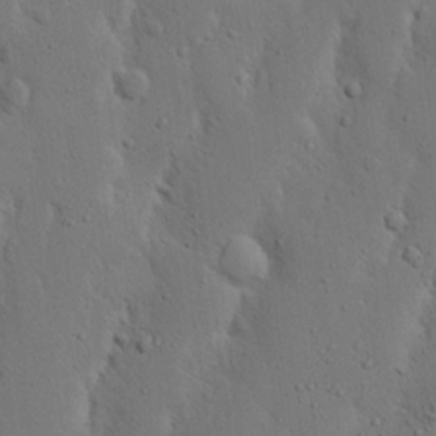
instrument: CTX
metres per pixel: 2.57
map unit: Nhu
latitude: 19.1403
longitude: -75.4615
